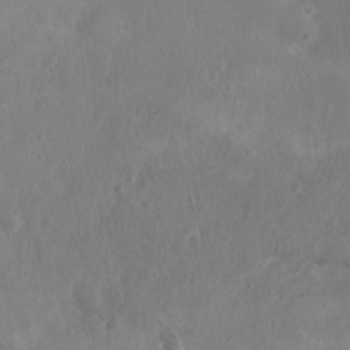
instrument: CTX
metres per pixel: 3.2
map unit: Nhu
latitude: 5.4804
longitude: -17.5182
